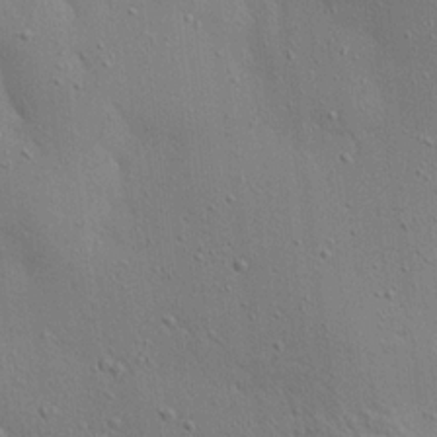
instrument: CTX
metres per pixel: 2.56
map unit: Aa
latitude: 19.0458
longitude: -140.9513
